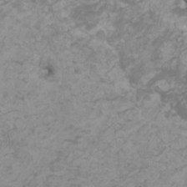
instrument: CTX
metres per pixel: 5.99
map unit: HNhu
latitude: 2.3845
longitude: -2.0255
